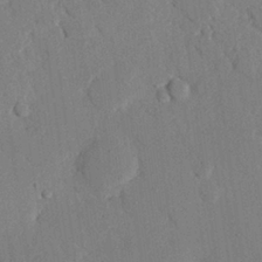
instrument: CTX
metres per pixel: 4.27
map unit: eHh
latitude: 26.1200
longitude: -80.4412
